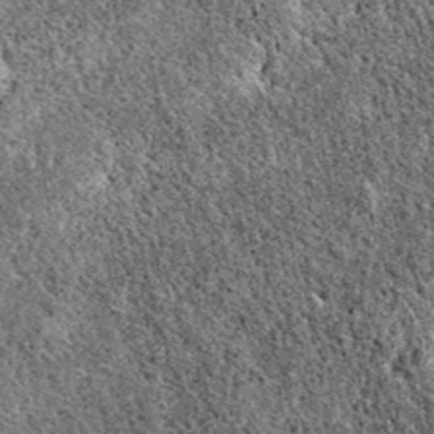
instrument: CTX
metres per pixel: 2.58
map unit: eAb
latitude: 38.6301
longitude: 110.5385
